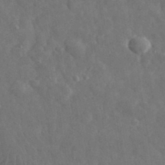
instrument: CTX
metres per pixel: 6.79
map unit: eHh
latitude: 33.8016
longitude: -69.2348
